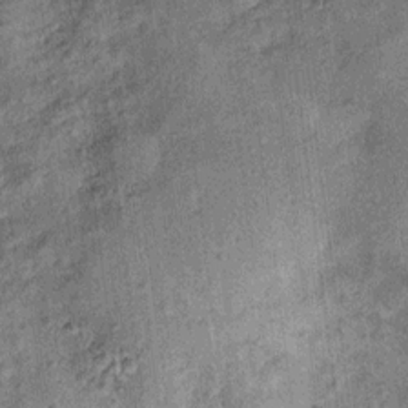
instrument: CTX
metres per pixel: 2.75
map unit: Ht
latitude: 10.7624
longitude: -38.8191
